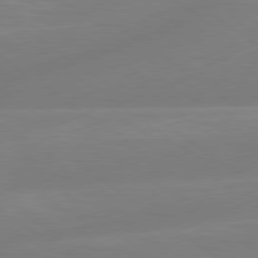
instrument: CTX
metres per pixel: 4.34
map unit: lApd
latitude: 79.1403
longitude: -149.3293
